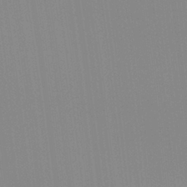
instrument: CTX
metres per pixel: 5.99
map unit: Hto
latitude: -8.0472
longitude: -48.4034
